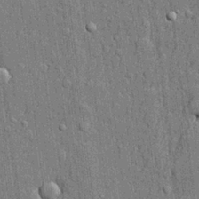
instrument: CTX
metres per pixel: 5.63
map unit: lHvf
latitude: 21.6694
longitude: 143.7099
